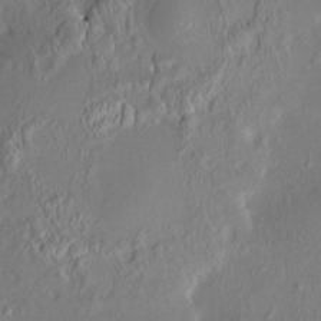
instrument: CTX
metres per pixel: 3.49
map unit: HNhu
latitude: 4.4979
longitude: 7.0486
